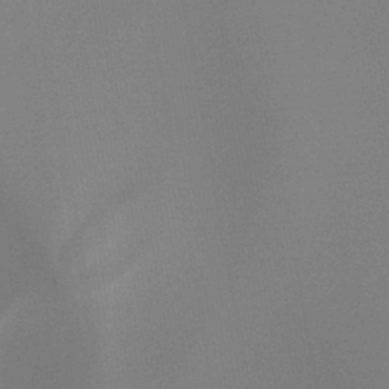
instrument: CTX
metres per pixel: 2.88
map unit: HNb
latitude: -44.4251
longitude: -44.7057
